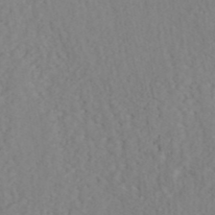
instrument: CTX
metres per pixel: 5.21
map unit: ANa
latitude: 41.6504
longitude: 54.4818
